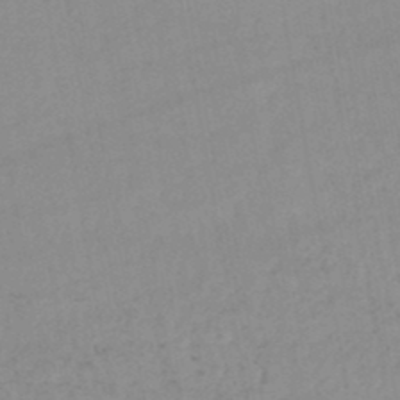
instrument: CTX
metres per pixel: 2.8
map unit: lHb
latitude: -44.0094
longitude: 76.6707
